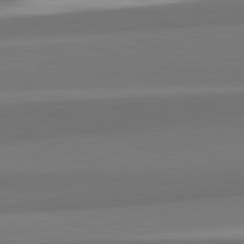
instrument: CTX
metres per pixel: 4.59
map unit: lApd
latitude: 82.2522
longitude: 153.1431
